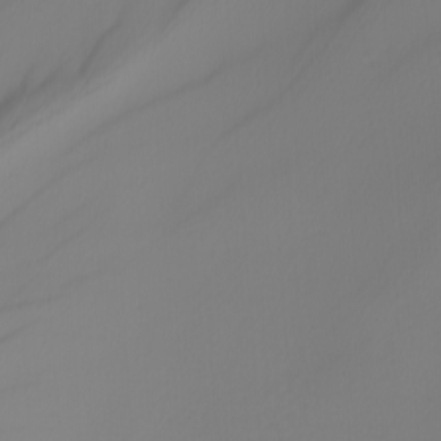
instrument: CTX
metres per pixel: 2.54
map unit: Nhu
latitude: -5.0675
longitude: -94.4034
